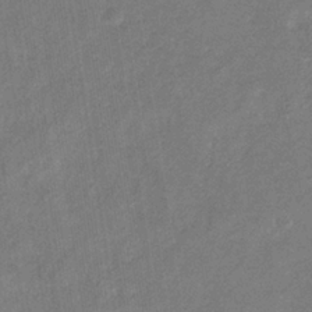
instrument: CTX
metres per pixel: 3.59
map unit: eHb
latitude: -34.2739
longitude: 74.6141
